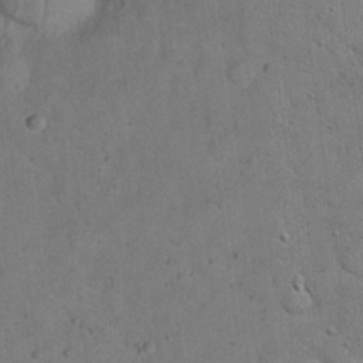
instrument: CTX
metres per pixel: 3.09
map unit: eHh
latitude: 19.5182
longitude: -61.6694
